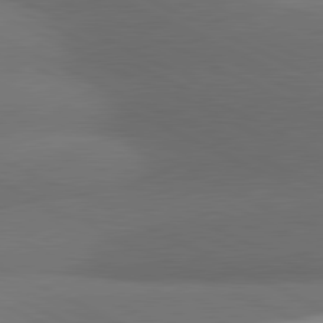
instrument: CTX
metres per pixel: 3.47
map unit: lApd
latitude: 81.2915
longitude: 139.5588
